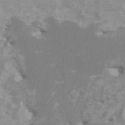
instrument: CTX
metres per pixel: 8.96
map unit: HNhu
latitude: -0.1795
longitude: 3.8989
